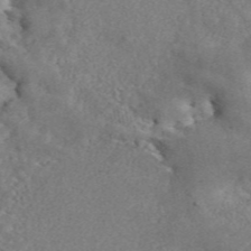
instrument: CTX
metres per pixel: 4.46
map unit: ANa
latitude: 45.5938
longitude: 27.5588
